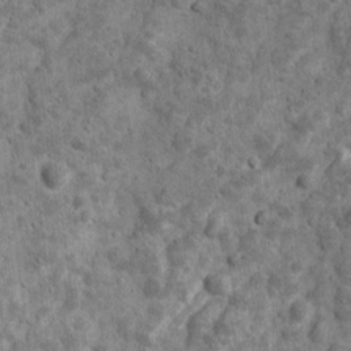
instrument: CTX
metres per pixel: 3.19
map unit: Ave
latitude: 16.8758
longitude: -134.2522
